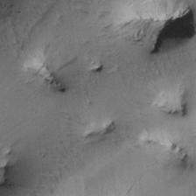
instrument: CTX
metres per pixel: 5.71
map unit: Htu
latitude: -2.9541
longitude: 173.2187
